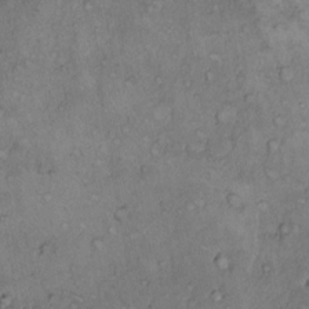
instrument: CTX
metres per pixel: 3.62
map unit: Hto
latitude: 10.3090
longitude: -58.2900
